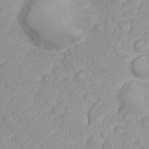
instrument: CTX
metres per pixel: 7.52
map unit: Nhu
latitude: 23.3482
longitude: -60.1389
